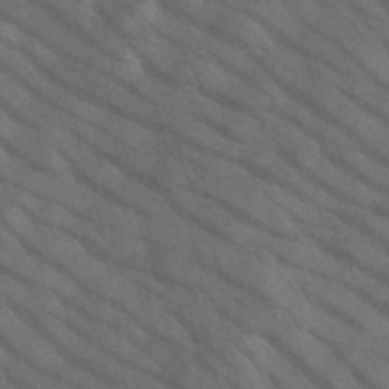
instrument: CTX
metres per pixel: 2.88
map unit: HNb
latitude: -45.1431
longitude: -41.4237
